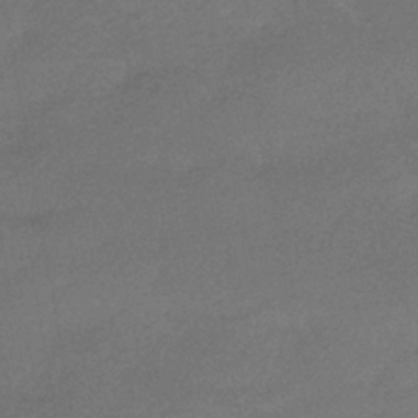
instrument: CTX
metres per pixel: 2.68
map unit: HNhu
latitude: -41.5777
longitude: 92.7085
